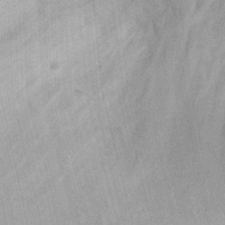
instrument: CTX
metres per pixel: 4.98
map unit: Ht
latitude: -2.4818
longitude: -15.5749
